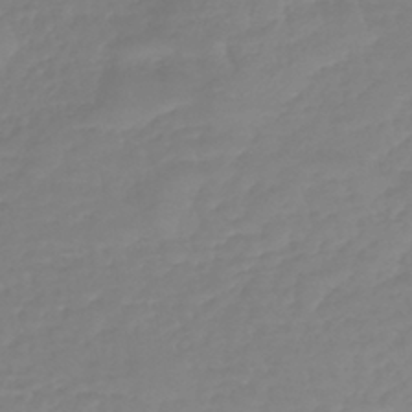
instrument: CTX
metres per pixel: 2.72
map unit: lHb
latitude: -41.2187
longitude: 67.1809
